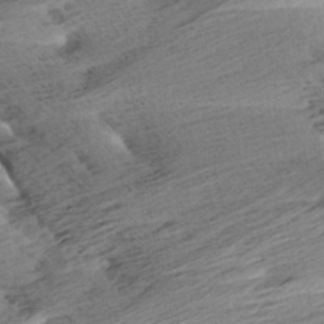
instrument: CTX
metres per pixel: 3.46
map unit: Aa
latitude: 6.2522
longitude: -137.5371
